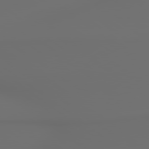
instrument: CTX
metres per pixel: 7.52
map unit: lApd
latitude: 79.3860
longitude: 176.8975
